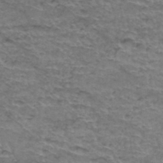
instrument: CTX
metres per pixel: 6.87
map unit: Hto
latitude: 36.9514
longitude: -41.9528
